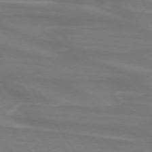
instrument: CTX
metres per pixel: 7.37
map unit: lApd
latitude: 73.8206
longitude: -61.9906
